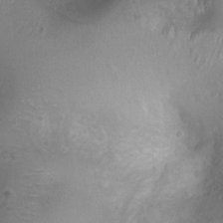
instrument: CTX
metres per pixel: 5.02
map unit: Ht
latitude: 3.4993
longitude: -19.5938
